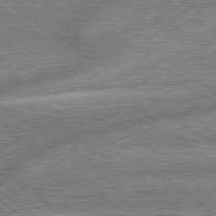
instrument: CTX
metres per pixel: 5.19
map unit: lApd
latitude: 78.8380
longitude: -159.1214
